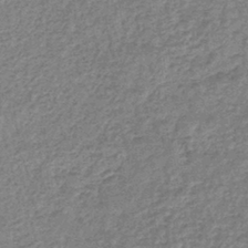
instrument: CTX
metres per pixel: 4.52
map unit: lHb
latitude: -41.7100
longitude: 66.5763
